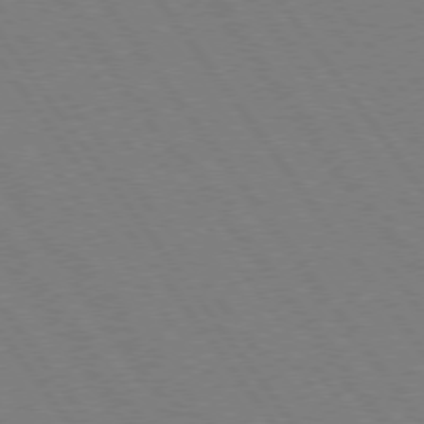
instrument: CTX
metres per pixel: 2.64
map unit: Hpe
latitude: 74.7057
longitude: -137.4238
